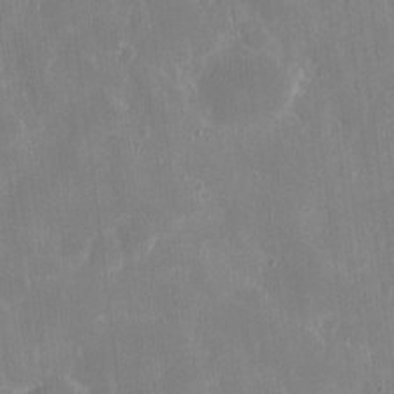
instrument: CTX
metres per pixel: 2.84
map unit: eHh
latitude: 7.6505
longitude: -69.5560
